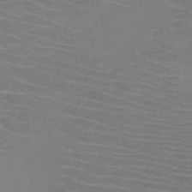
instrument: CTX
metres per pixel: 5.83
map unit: HNb
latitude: -47.0864
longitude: -44.8380
